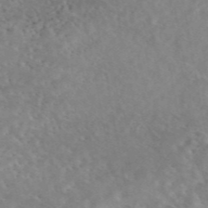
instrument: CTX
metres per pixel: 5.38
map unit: eAb
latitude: 44.8569
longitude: 115.3509
